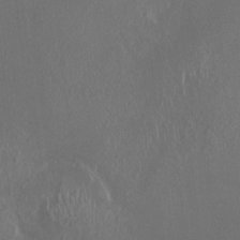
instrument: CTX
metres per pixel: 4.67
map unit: HNhu
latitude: 1.8583
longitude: 6.6707
